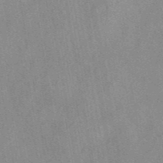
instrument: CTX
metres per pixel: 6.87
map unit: eAb
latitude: 44.1955
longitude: 116.1416
